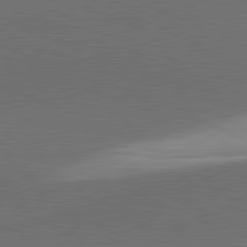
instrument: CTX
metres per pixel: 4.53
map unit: lApd
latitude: 81.6694
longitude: 136.9541
